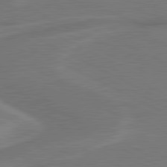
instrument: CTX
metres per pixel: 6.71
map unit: lApd
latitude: 81.1025
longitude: 128.2173
